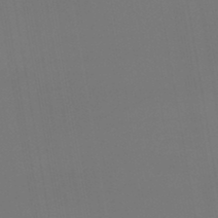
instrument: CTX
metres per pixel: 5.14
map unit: lHb
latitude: -47.7288
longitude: 70.9353
